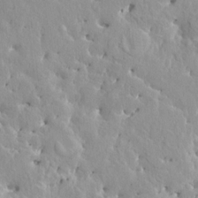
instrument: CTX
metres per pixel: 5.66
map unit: HNhu
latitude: 3.8583
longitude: 6.5196
